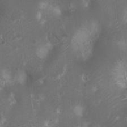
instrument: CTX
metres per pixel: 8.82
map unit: Nhu
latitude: 6.5735
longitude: -21.3104
